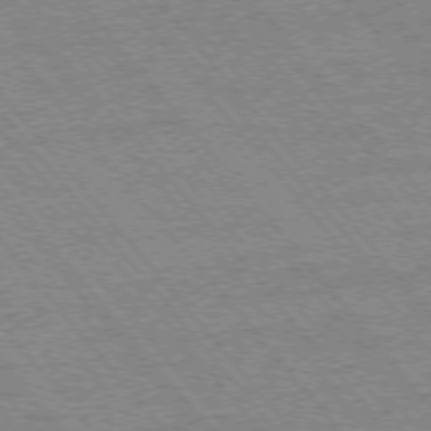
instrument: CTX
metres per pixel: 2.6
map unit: Ap
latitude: -75.8234
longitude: -86.9325
